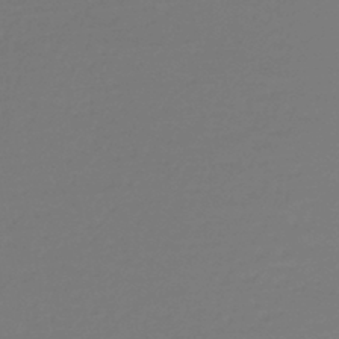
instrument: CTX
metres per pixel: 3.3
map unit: lHb
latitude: -43.1620
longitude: 62.6140
